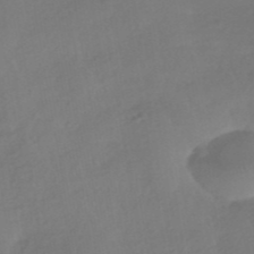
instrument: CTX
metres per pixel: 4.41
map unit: HNhu
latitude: -41.7666
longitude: 92.8975
